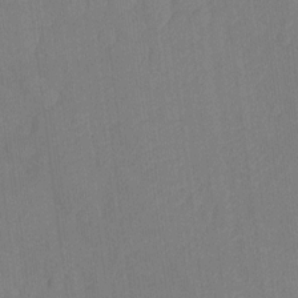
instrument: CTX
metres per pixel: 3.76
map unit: Nhu
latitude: -13.8234
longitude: -24.0822
